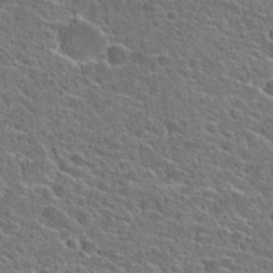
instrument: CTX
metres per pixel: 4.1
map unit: Hto
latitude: 23.9528
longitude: -44.9136
